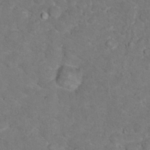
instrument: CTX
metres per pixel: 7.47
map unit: Hto
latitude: 17.4426
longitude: -38.0255
